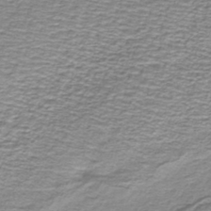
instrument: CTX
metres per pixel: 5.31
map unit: lHb
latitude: -41.2187
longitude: 55.5210
